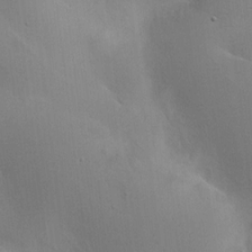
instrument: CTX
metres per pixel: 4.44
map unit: HNhu
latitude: 7.2915
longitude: -0.4790
